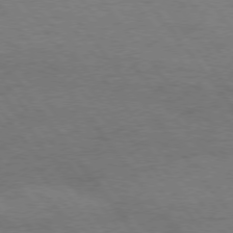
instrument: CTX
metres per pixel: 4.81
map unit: Hpe
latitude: 74.6868
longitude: -152.5924
